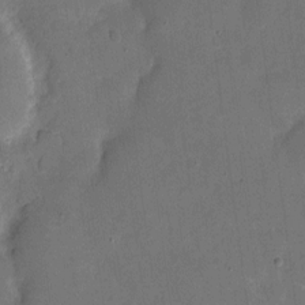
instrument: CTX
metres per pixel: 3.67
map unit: eHh
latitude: 5.1025
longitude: -66.7057
